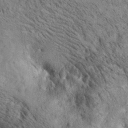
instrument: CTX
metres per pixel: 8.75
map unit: lAa
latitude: 20.0444
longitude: -139.9528
